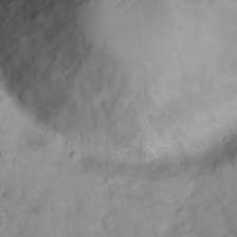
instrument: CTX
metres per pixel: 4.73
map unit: eHh
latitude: 20.1200
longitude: -62.6869
